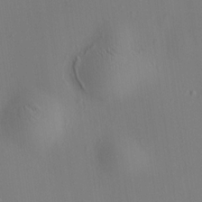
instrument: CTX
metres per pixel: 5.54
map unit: HNhu
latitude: 8.4601
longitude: 14.5952
